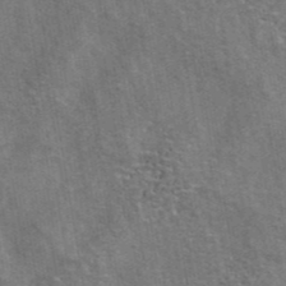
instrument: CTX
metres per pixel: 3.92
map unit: ANa
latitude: 42.5357
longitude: 16.4062
